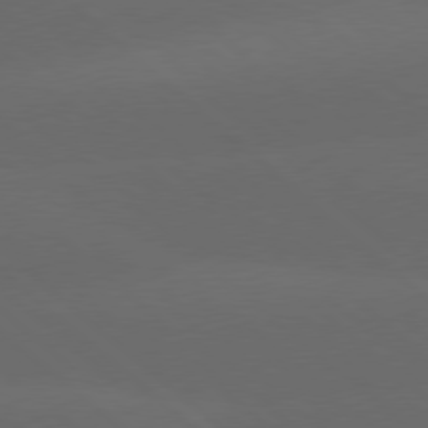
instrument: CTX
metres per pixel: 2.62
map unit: lApd
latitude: 78.0255
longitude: -56.1199
